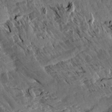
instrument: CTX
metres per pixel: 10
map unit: Aa
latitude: 13.1781
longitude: -144.1767
